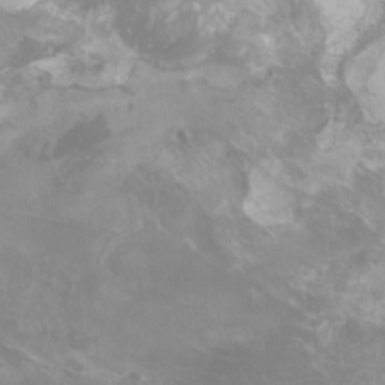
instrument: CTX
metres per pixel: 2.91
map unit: Nhu
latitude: -5.1053
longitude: -74.4601
